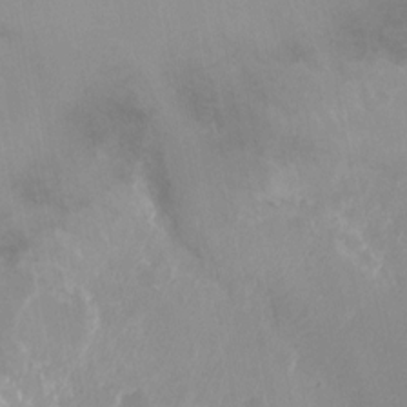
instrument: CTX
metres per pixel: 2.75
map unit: Hto
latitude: -13.3888
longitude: -41.1403
